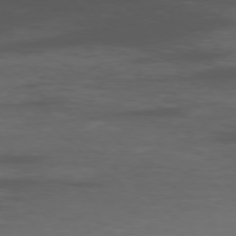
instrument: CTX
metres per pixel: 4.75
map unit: Ap
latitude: -76.7652
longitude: -67.1592
